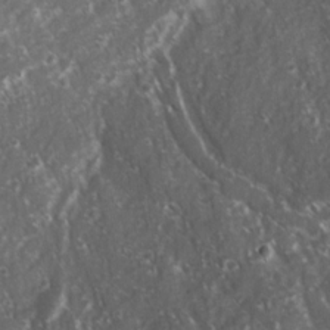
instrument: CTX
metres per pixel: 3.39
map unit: Ave
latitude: 15.4049
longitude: -132.2523
